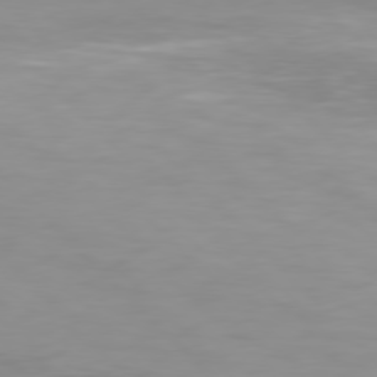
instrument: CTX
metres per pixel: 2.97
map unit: Hpe
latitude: 77.5371
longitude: -167.3859
